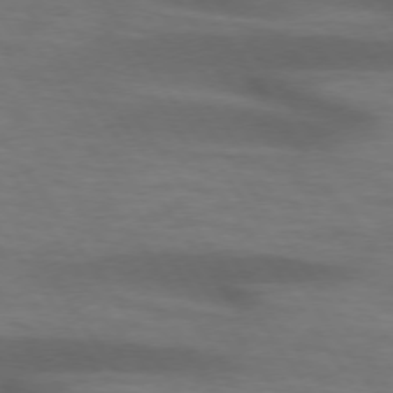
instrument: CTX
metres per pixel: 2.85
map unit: lApd
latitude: 73.9906
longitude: -52.5735
